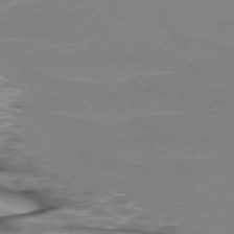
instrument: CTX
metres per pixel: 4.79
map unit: lApd
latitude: 73.6316
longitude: -56.7057
